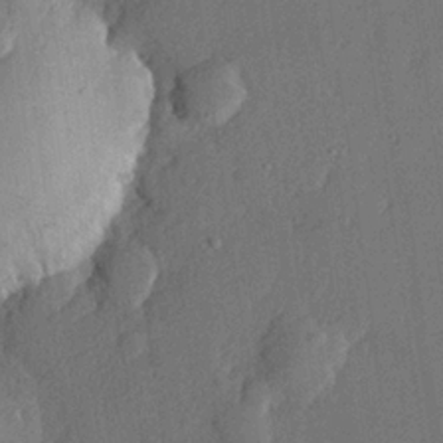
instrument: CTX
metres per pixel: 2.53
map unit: lHvf
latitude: 22.4979
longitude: 144.4629
